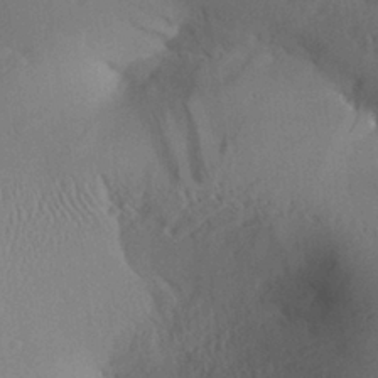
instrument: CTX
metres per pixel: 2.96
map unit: Aa
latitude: 27.7639
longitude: -137.1592
